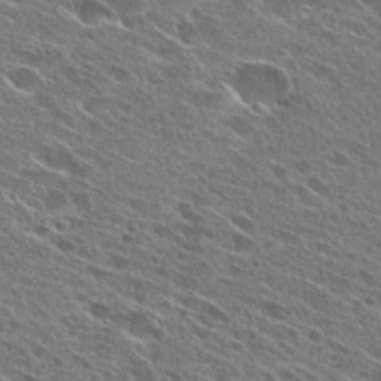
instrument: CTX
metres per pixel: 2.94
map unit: Hto
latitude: 26.9514
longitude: -44.3467
